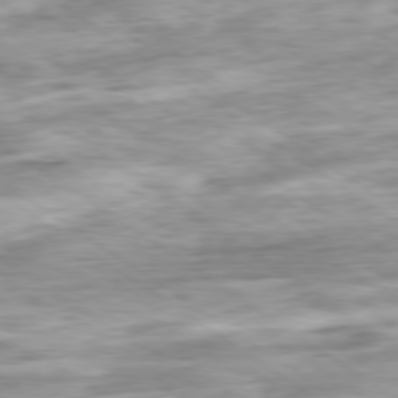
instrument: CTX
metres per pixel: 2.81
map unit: Hpe
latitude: -79.1431
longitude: -17.1592
